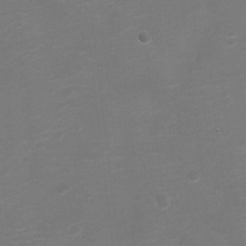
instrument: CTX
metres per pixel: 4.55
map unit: Ht
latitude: -7.2565
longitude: -21.4427
